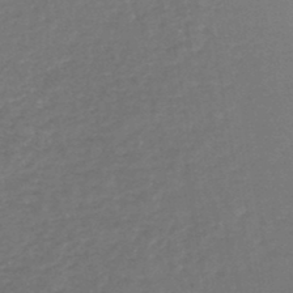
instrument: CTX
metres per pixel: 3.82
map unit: lHb
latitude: -45.4643
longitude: 71.8611
